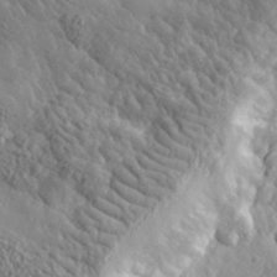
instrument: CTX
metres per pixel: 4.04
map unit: lHvf
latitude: 34.7813
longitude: -86.3845
